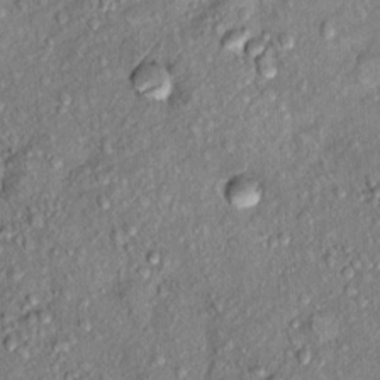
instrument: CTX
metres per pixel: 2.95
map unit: Hto
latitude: 10.8380
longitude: -37.8583
